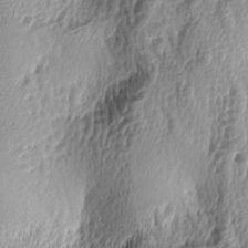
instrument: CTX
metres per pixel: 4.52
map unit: lAa
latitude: -5.2565
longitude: -122.8191
